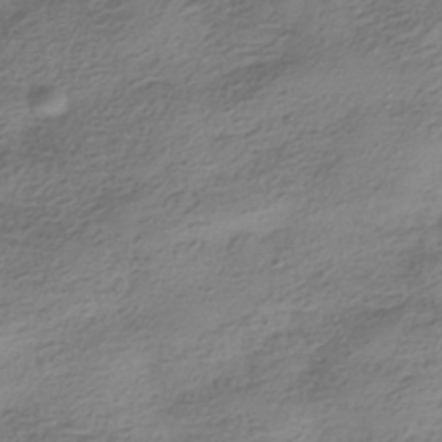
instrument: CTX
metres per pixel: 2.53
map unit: HNhu
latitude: -41.6722
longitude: 99.9745
